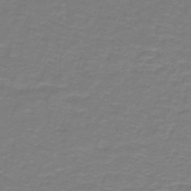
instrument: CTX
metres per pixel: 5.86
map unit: lHb
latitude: -42.6329
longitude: 56.5196
